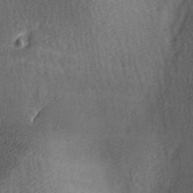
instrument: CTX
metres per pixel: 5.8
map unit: lAa
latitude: -6.2928
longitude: -121.3482
